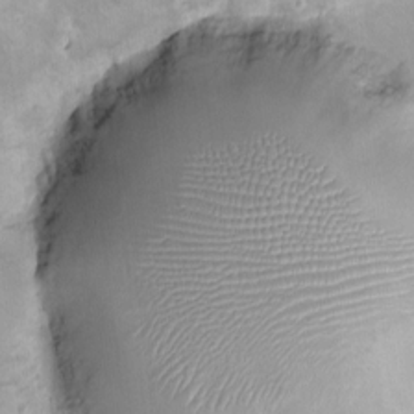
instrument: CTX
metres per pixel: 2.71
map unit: Ht
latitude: -5.0297
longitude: -14.4412
